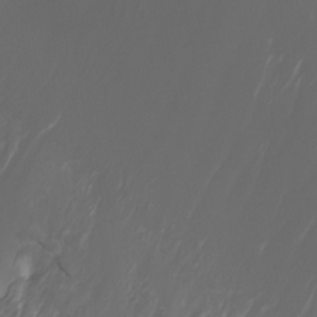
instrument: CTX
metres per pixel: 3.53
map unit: Htu
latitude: -7.1242
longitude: -70.7813
